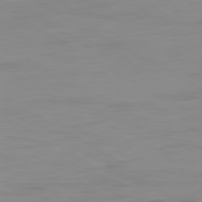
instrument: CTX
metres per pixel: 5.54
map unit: Ap
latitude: -79.5777
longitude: -76.5923
